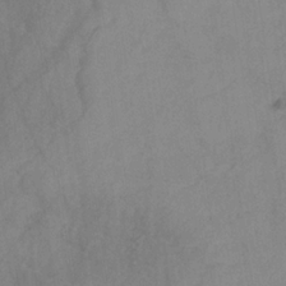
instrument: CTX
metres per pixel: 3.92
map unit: HNb
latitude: -31.2943
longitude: 62.2550
